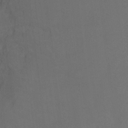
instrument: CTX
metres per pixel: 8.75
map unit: Ht
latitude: 1.9339
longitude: -33.7450
